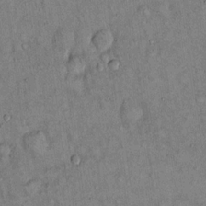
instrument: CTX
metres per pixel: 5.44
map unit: Hto
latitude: 13.8772
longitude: -59.1403
